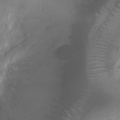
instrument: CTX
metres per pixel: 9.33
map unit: Ht
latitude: -8.7463
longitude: -21.2726
